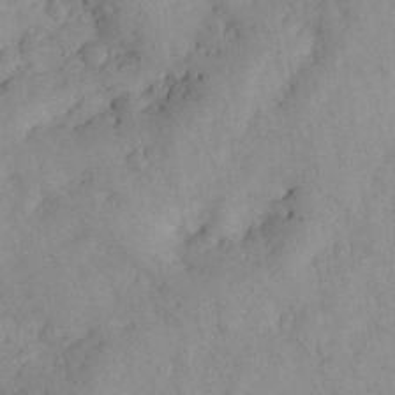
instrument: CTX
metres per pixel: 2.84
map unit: Nhu
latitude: 27.3671
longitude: -71.7261
